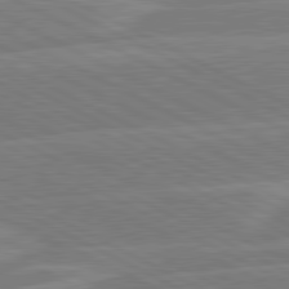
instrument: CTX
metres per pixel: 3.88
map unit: lApd
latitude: 81.0269
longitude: -124.6490
